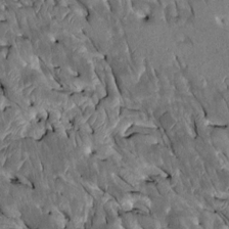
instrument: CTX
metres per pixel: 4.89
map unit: Htu
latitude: -0.5952
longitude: 148.2740
